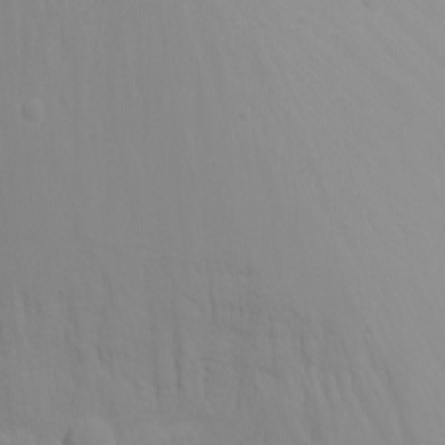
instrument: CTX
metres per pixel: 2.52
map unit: Nhu
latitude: -4.9163
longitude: -82.0444
